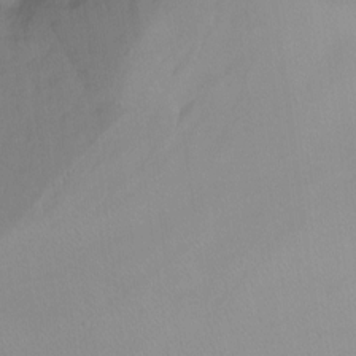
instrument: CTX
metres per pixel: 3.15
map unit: Ht
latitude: -15.4833
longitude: -45.9339
